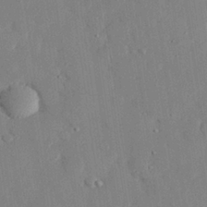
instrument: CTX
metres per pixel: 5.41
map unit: eHh
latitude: 28.3656
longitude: -80.4790
